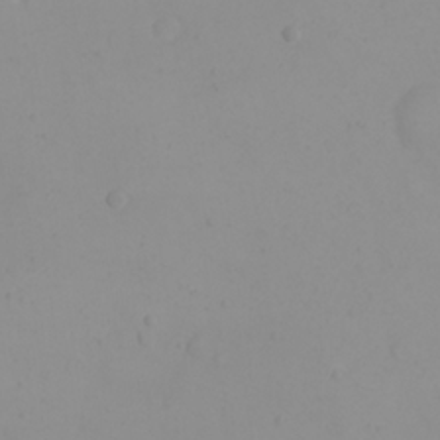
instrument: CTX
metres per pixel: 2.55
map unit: eHh
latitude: 21.9339
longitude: -63.8206
